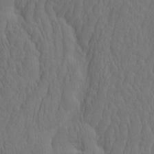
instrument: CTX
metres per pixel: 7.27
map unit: eHh
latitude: -2.0661
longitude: 15.6911
